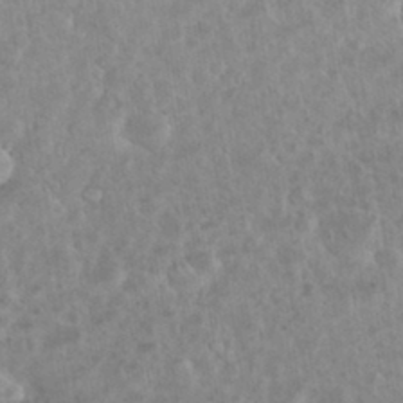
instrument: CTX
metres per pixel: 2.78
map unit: eHh
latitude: 34.6868
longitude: -62.1200
